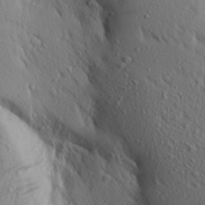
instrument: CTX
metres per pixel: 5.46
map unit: Aa
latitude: 18.2333
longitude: -147.9339
